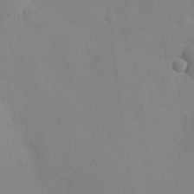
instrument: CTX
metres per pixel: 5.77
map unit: eHh
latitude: 25.6882
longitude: -75.3671
